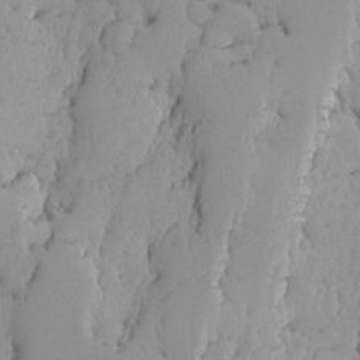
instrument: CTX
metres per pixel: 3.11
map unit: Ave
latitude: -9.3132
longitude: -116.7624
